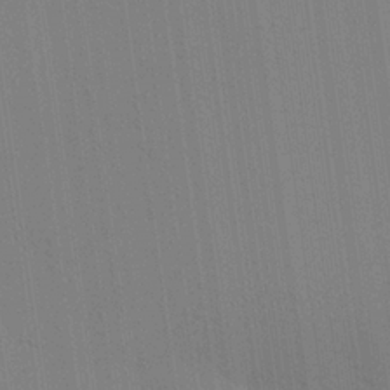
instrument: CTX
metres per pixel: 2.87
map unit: lAvf
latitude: 25.0080
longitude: -111.5749
